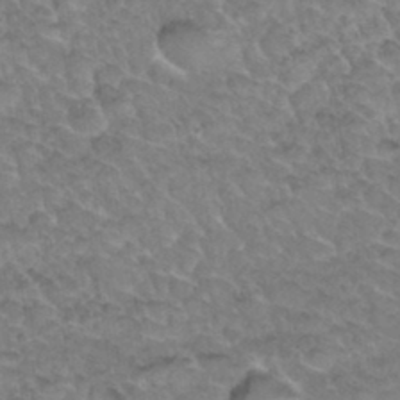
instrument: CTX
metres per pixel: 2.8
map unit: Hto
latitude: 34.0444
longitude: -48.0255
